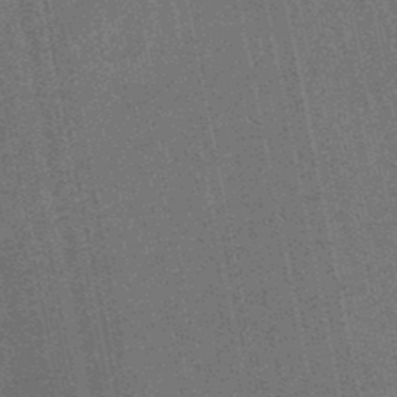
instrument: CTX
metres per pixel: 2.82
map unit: HNhu
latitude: -48.6897
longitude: 99.5021
